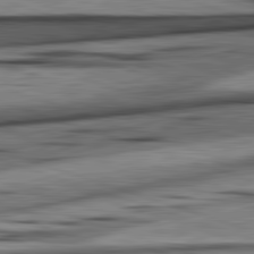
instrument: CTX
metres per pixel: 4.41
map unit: lApd
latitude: 82.6490
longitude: 160.6330
